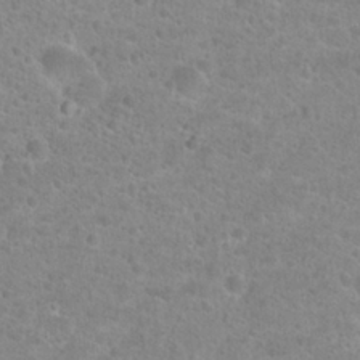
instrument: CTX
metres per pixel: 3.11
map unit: Hto
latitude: 24.9702
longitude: -48.3467
